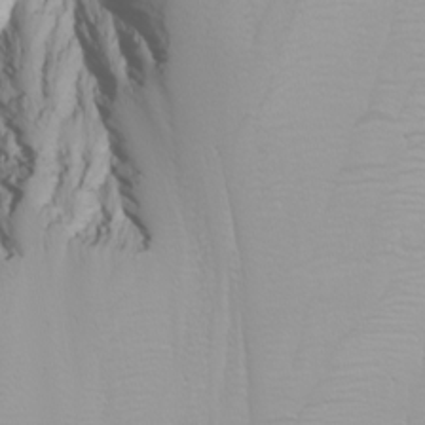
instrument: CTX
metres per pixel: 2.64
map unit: Nhu
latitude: -6.4062
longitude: -88.4034
